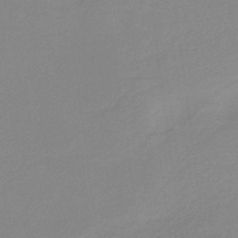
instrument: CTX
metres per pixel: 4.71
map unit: HNb
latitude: -36.3495
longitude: 55.0298
